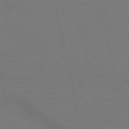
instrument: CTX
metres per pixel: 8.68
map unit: HNb
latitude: -52.9541
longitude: -50.5167
